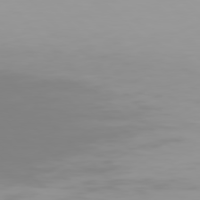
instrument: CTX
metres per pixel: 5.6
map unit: Hpe
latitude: 77.2537
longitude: -136.3090
